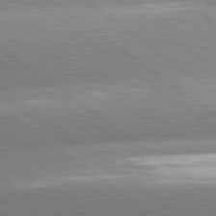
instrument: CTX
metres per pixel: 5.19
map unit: lApd
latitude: 81.2537
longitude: -156.9324
